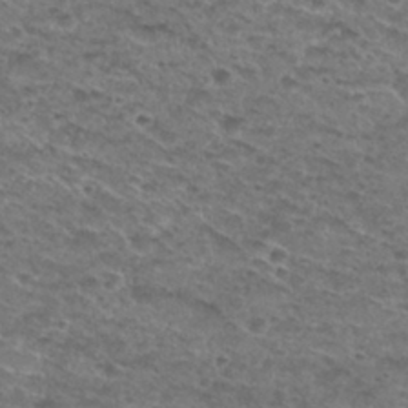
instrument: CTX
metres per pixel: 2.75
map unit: Hto
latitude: 29.9339
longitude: -48.3656
